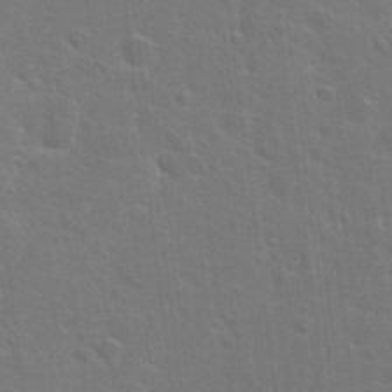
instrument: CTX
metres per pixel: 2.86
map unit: Hto
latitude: 23.3293
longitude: -47.5938
